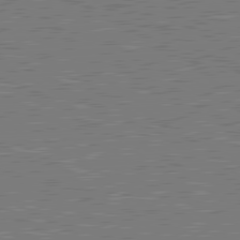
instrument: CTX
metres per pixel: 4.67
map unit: lApd
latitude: 80.8569
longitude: 118.9353
